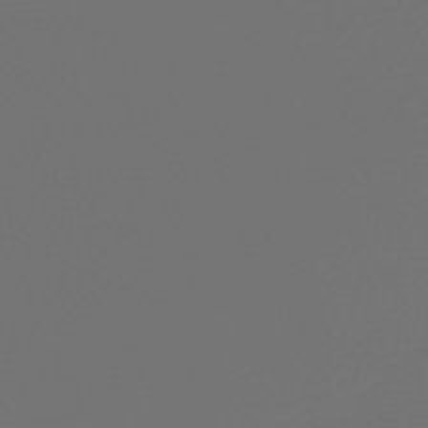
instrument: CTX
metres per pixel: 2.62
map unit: HNhu
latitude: -46.4251
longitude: 98.8219
